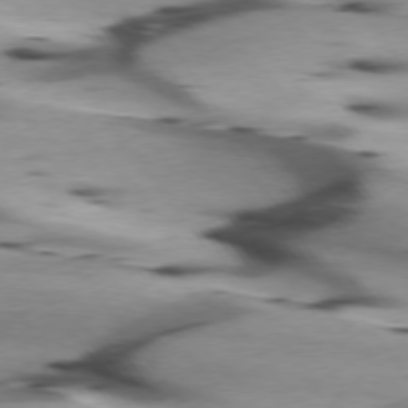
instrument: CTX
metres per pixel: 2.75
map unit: lApd
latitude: 75.7450
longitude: -64.7813
